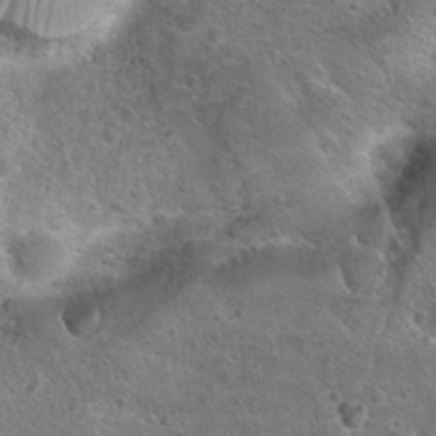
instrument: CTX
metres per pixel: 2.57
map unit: Hto
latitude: 23.0836
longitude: -48.1011
